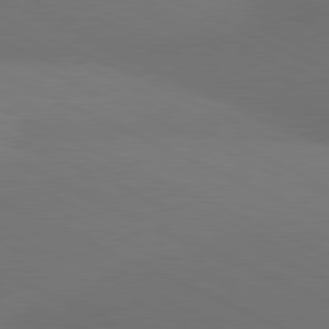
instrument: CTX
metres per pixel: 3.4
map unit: lApd
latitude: 81.1592
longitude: 137.3131
